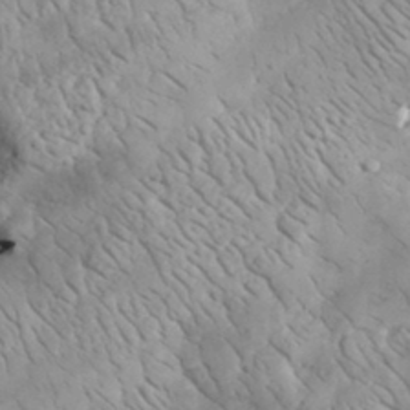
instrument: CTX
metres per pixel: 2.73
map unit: lHvf
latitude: 34.9135
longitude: -86.4601
